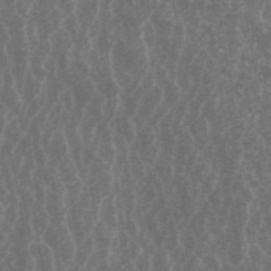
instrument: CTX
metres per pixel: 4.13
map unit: ANa
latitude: 43.2915
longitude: 16.2740
